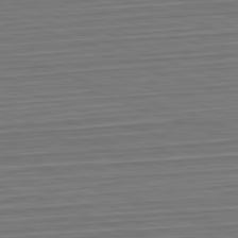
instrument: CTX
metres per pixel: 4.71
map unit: Hpe
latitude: -82.7841
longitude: 13.6533
